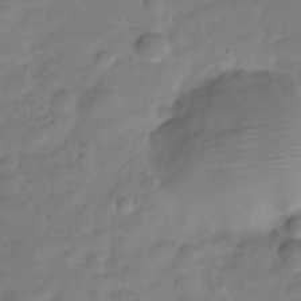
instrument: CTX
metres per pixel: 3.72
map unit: Hve
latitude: -29.5399
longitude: 91.5210
